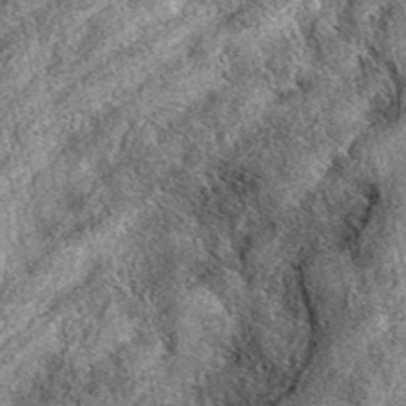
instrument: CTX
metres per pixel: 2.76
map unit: eAb
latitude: 39.1025
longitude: 109.4265
